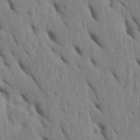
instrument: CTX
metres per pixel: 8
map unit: Htu
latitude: 2.0255
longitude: 148.6519
